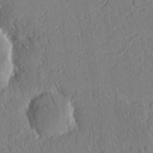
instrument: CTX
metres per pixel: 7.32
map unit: Ht
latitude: 9.6316
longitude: -76.2900
